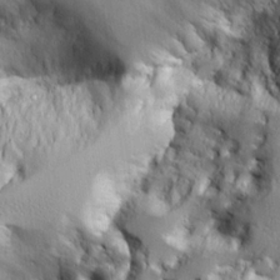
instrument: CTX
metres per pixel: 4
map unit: Aa
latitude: 21.1970
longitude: -124.0255
